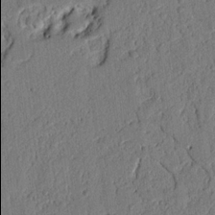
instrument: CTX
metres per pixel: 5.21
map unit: Nhu
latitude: 19.7260
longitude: -77.9906
